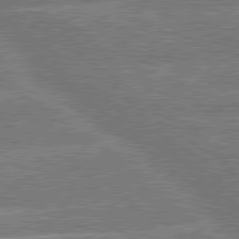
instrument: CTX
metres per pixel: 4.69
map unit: lApd
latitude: 79.8773
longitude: -157.0647
